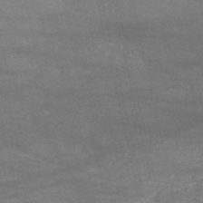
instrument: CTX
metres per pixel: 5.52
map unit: HNb
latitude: -52.7841
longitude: -38.7057
